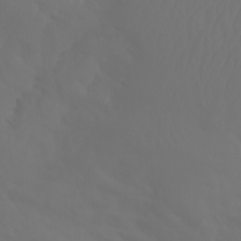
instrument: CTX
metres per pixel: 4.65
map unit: Aa
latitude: -11.3510
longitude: -68.2333
